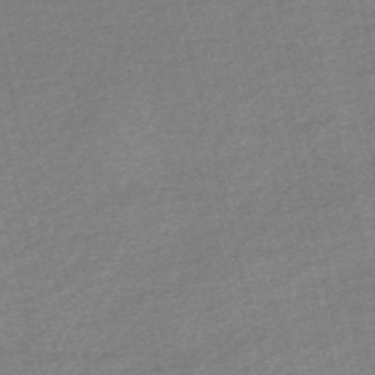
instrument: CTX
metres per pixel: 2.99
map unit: Nve
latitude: -56.1606
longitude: 60.8030
